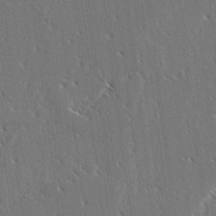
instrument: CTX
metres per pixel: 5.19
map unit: lAvf
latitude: -3.9556
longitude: -114.2522
